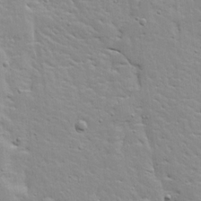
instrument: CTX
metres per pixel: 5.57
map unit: Ave
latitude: 13.0648
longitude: -134.3278
